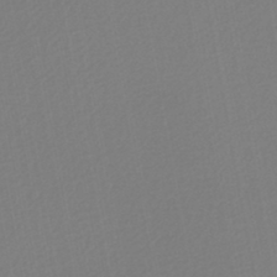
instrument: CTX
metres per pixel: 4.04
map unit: lHb
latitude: -45.4077
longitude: 74.0661
